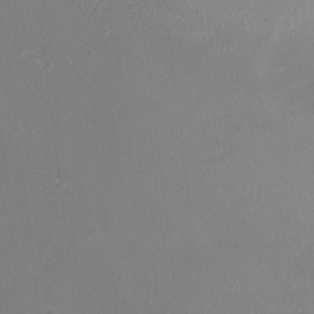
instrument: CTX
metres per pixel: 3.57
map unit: Ht
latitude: -10.7085
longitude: -33.6316
